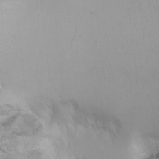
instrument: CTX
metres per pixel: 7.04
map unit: Nhu
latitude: -6.7463
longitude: -83.1025
